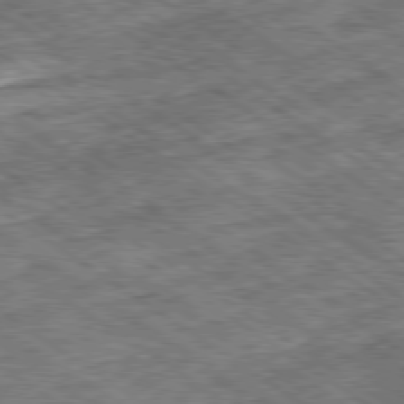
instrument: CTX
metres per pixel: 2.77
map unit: Ap
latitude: -79.8044
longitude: -50.3089
